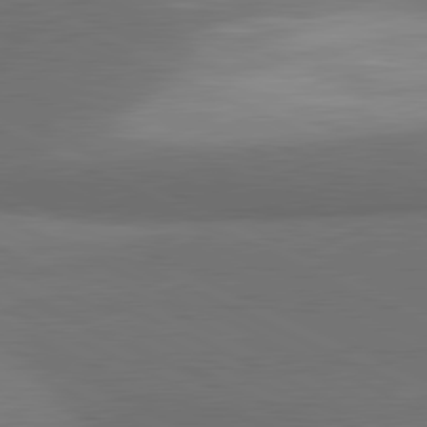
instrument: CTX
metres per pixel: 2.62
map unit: lApd
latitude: 81.5749
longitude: 154.1795
